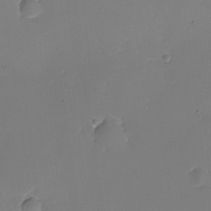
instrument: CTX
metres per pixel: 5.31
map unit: Nhu
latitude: -13.7289
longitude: -66.3845
